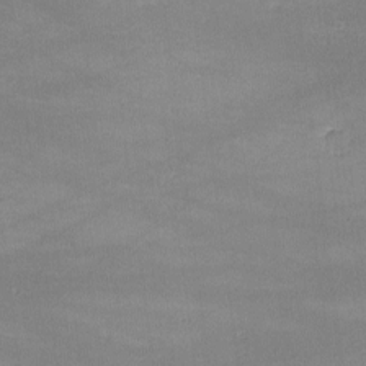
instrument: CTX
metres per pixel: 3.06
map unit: lHvf
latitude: -9.8422
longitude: -101.1592
